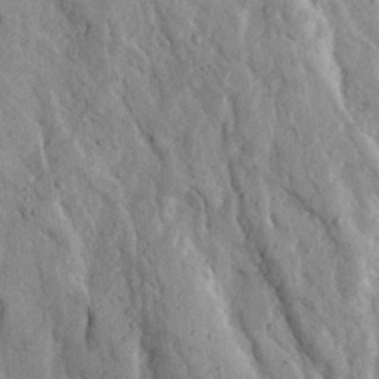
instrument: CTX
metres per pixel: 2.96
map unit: Ave
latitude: 23.4804
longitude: -133.7828
